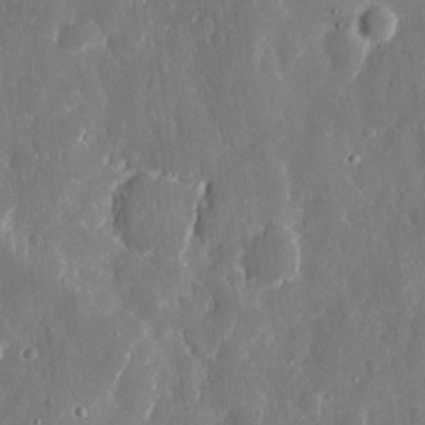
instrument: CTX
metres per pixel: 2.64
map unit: eHh
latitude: 13.9150
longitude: -72.2712
